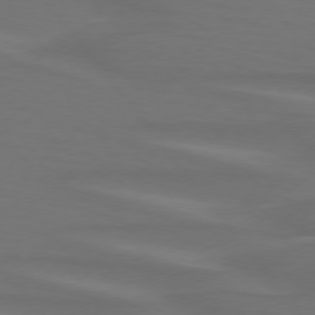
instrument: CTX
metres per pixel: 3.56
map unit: lApd
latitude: 75.1025
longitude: -79.9717
